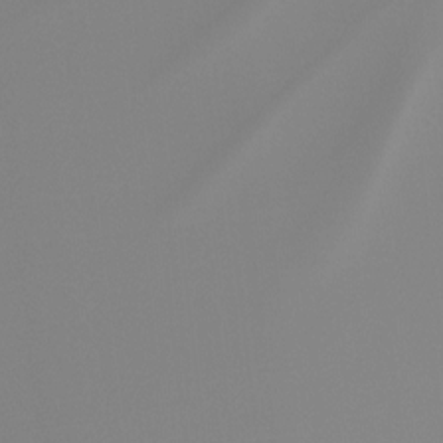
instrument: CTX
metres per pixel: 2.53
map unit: Hto
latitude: -7.9556
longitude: -52.0633
